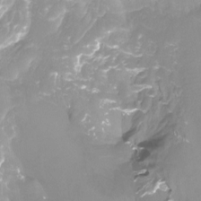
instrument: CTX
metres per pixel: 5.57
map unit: Htu
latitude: -12.9542
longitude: -49.6505
